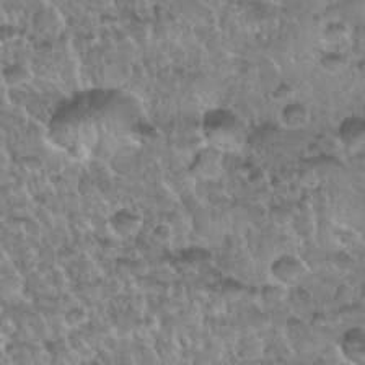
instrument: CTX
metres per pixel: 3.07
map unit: Nhu
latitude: 30.0633
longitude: -53.5560
